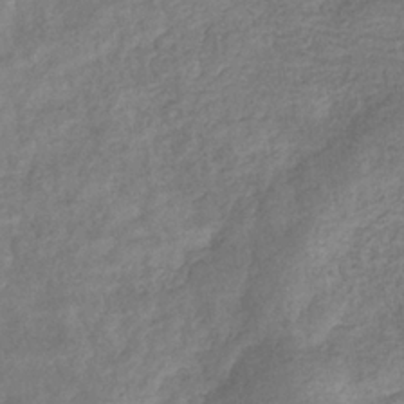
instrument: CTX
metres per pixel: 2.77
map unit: eHb
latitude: -33.7478
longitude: 76.3306
